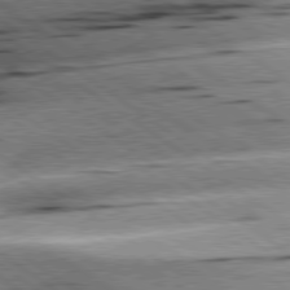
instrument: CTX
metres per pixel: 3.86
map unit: lApd
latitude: 79.4994
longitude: -155.0269
